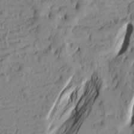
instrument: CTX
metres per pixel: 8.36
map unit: Htu
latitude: -1.5399
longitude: -175.0081
